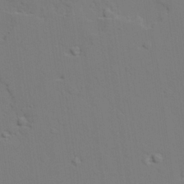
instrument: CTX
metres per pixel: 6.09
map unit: lAvf
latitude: 27.4804
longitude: -109.5560
